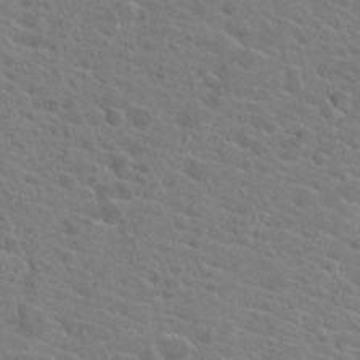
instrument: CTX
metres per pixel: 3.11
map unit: Hto
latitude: 21.7828
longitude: -39.6694
